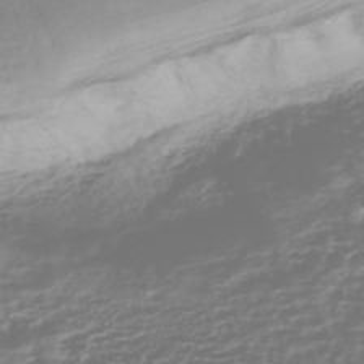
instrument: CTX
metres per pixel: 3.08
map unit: HNhu
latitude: -44.1417
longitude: 99.1053
